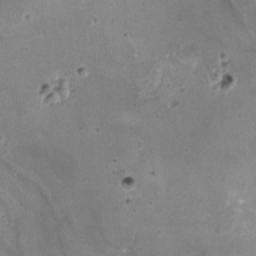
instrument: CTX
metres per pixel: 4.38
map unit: HNhu
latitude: 4.6679
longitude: 3.4265
